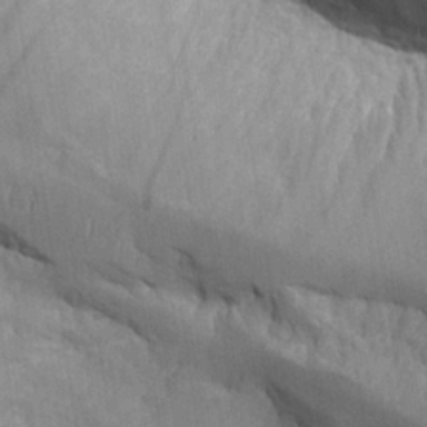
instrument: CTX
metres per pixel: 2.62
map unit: Aa
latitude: 25.8961
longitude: -127.6883
